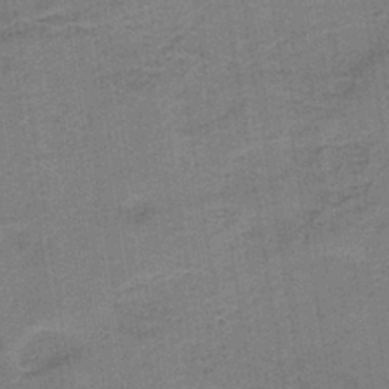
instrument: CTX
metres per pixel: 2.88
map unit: HNb
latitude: -38.9353
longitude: 50.2550
